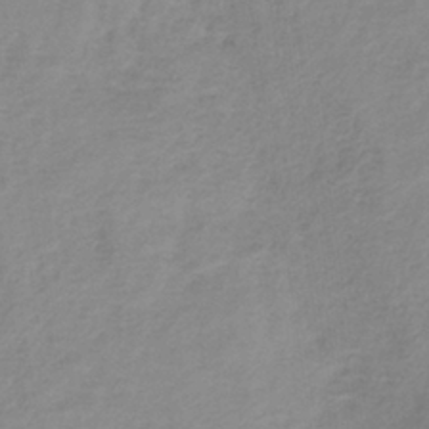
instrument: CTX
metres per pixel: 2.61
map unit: lHb
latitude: -36.4062
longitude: 73.2376
